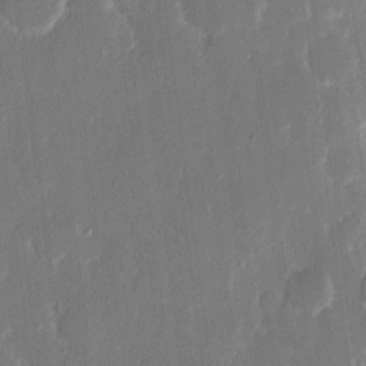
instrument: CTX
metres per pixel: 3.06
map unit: eHh
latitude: 14.0822
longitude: -70.7057
